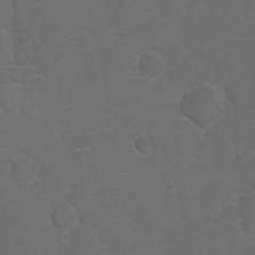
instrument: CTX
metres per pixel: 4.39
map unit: Hto
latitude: 5.6316
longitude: -30.8380
